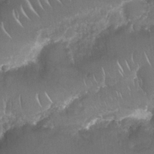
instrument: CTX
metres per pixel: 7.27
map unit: Nhu
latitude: 25.3481
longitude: -61.1781
